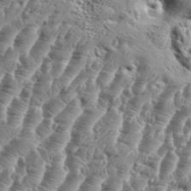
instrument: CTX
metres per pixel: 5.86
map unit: Aa
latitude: 34.7246
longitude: -135.4237
